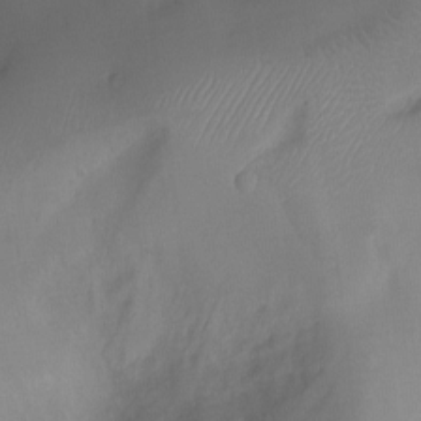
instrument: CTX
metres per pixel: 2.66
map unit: Ht
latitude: -8.2550
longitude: -27.9150
